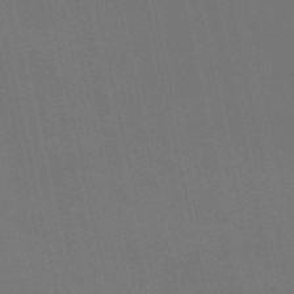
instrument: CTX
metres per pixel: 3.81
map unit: lHb
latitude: -47.0675
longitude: 60.8219
